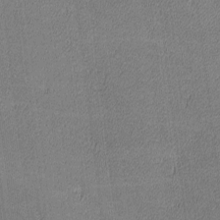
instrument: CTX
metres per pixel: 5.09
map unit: lHvf
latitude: -12.2362
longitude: -104.0255
